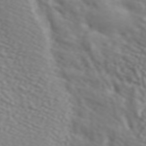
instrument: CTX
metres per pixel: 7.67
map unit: ANa
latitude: 45.5938
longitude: 27.8989
